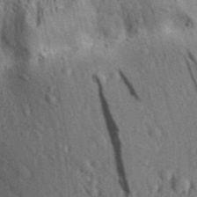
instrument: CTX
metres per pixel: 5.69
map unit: Aa
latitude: 31.2348
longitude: -137.3482
